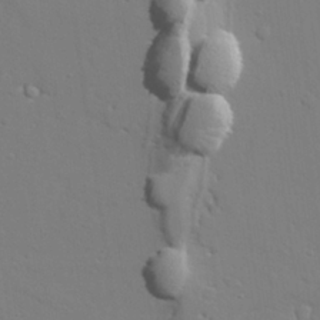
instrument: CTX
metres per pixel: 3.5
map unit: lAvf
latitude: 28.5923
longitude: -108.6301
